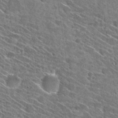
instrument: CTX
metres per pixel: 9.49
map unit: Hto
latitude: 28.6679
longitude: -45.2537
